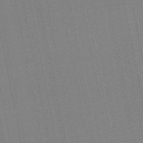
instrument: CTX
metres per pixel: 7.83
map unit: lHb
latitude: -46.4440
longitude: 78.0850
